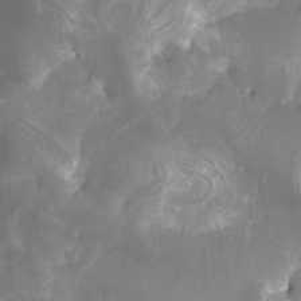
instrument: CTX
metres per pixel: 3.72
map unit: Htu
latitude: -6.8975
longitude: -49.4426
